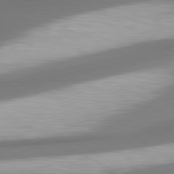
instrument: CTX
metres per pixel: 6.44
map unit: lApd
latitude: 80.6679
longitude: 178.3306
